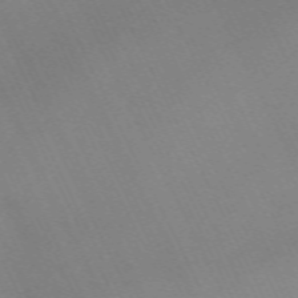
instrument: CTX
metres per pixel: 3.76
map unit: Nhu
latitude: -67.0297
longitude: 39.1242
